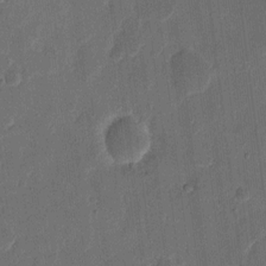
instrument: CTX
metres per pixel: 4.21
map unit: eHh
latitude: 9.7828
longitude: -68.5924
